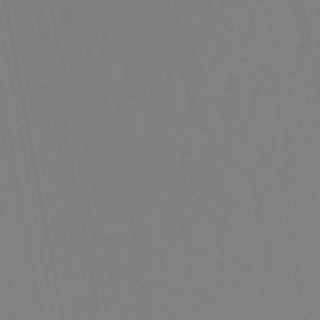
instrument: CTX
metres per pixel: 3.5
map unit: eHb
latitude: -50.7841
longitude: 74.4629
